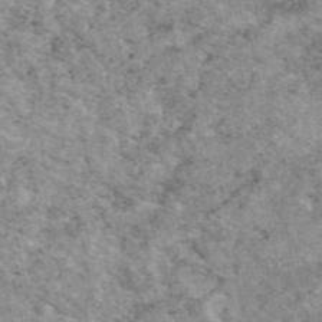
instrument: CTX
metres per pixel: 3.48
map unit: eAb
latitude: 48.0633
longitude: 116.2928
